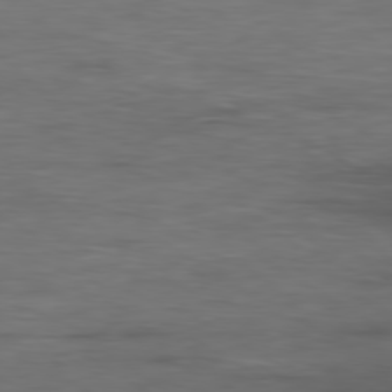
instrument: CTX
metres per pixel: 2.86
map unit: Ap
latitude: -79.4454
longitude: -78.0444
